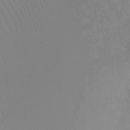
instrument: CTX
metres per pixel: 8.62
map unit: Ht
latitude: -8.0283
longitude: -32.3089
